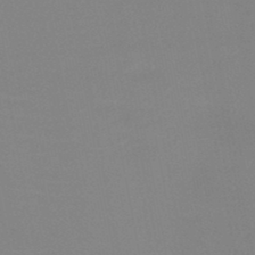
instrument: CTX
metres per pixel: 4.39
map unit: HNb
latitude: -45.9745
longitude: -43.3482
